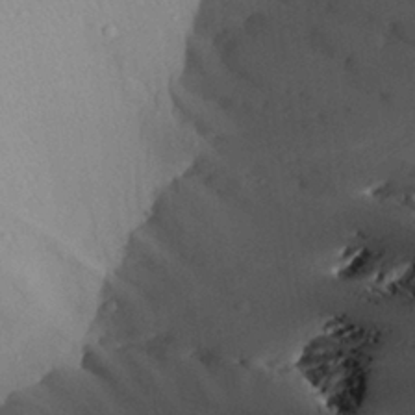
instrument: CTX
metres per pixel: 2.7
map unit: Aa
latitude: 28.0255
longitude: -135.7449
